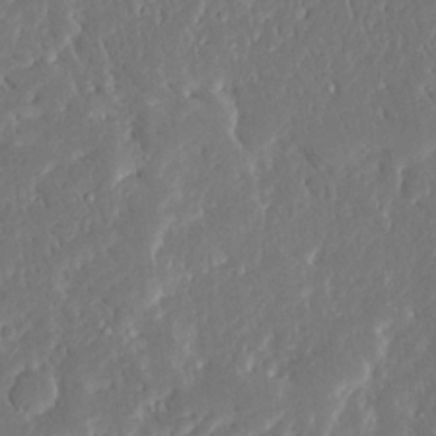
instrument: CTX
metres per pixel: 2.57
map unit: Ave
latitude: 16.0822
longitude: -140.1955
